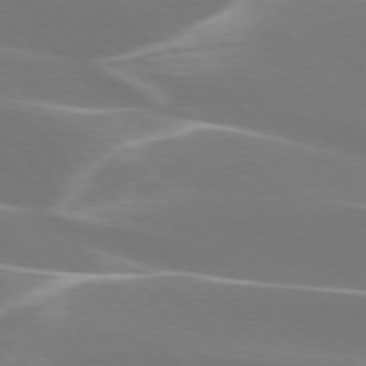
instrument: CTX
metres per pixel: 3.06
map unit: lApd
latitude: 75.5182
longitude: -63.4049
